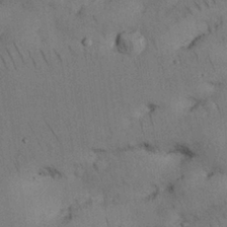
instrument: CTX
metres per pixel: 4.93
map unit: Nhu
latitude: 26.4790
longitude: -70.9702
